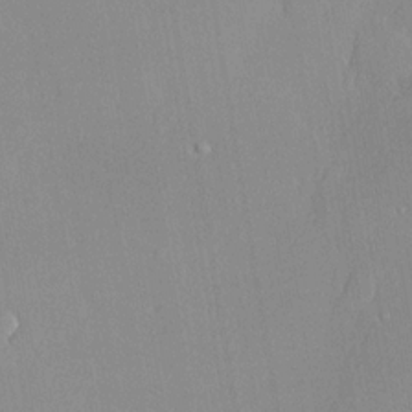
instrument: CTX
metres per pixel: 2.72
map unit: lHvf
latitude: 20.8380
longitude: 145.2754
